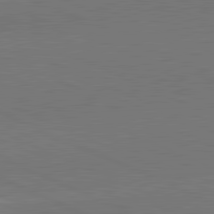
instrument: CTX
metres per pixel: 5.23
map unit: lApd
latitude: 81.9150
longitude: -154.8569
